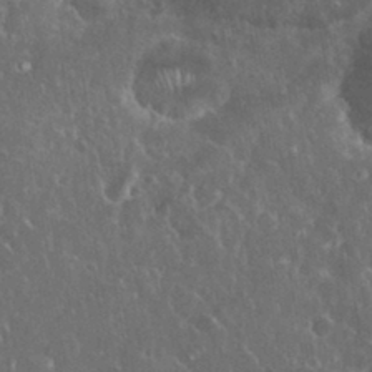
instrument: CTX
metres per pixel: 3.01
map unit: eHh
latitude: 33.7072
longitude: -62.5924
